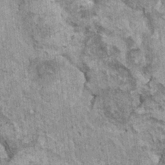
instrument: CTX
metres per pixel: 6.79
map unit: HNhu
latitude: 3.4993
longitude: 4.9163
